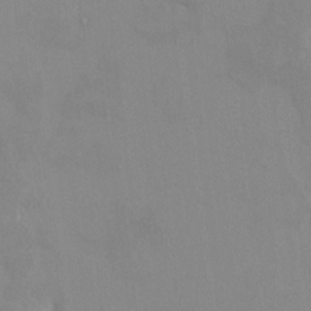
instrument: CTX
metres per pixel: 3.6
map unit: HNhu
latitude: 6.9892
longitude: 2.0849
